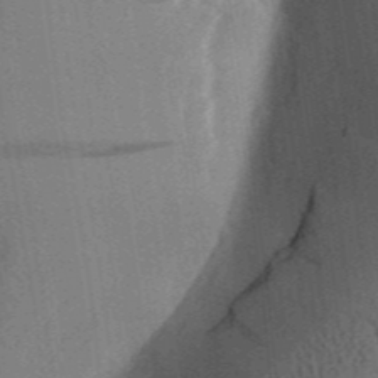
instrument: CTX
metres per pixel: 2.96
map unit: Aa
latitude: 31.9151
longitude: -142.2334
